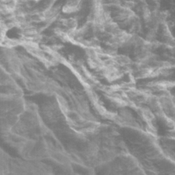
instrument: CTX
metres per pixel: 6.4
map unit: Htu
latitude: -1.1998
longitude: -76.6490
